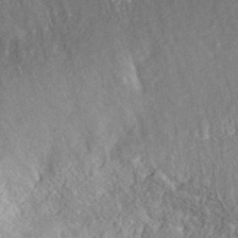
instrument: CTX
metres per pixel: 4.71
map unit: ANa
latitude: 36.7624
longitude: 17.8423
